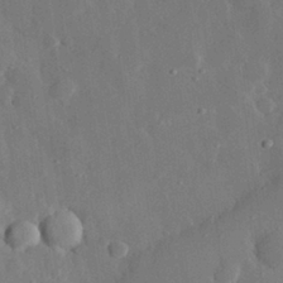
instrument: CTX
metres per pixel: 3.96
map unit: eHh
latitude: 29.0080
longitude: -79.5182
